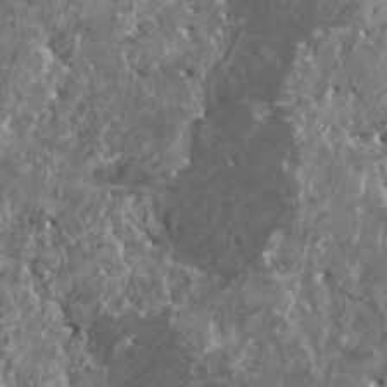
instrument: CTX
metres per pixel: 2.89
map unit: HNhu
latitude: 0.4601
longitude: 5.5021
